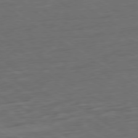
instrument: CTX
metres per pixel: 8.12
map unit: Ap
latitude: -80.0283
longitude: -53.0270
